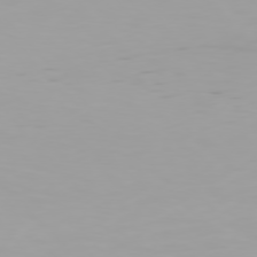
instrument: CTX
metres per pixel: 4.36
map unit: Hpe
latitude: 76.3845
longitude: -136.0822
